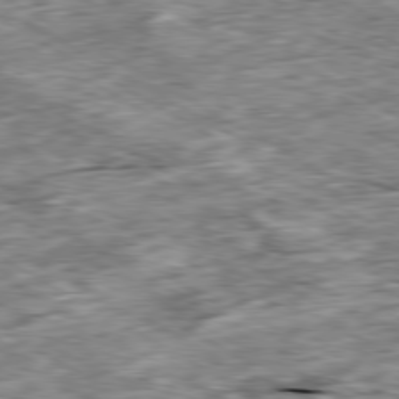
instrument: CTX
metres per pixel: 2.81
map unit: Ap
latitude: -80.3684
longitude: -89.8017
